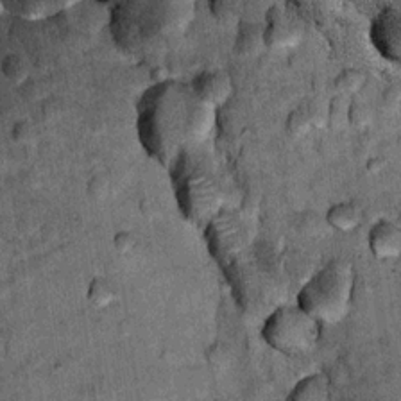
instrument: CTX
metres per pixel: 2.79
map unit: Nhu
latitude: 15.9528
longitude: -32.4790
